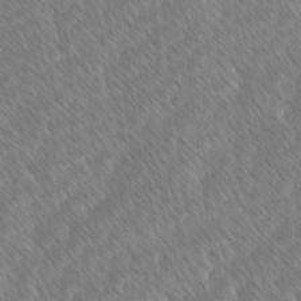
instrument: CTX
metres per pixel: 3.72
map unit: Ave
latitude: 8.5546
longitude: -106.3845
